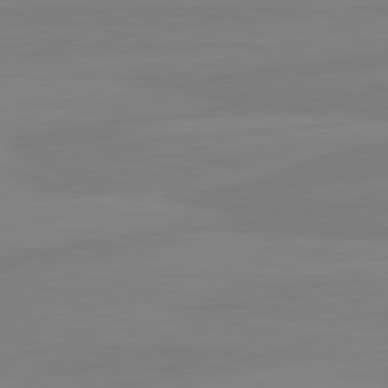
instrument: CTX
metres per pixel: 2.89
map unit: lApd
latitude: 81.4426
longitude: -178.3090
